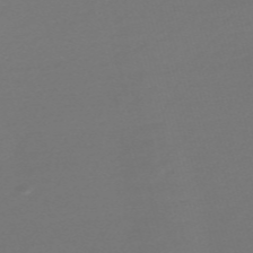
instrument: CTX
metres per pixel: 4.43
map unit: Nve
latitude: -58.0660
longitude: 56.6518
